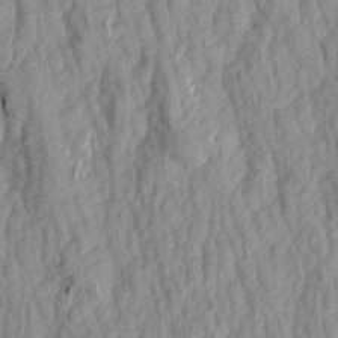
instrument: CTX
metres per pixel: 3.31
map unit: Aa
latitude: 20.5735
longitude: -143.4616
